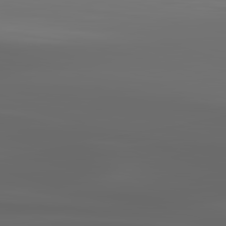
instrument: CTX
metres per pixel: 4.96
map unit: lApd
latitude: 83.1214
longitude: -136.6680
